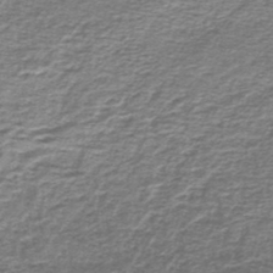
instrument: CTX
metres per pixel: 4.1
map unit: lHb
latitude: -44.6330
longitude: 57.3132
